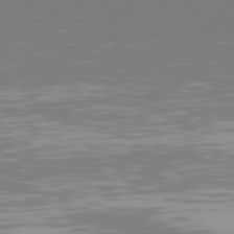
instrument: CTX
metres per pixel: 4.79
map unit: Hpe
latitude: 77.6694
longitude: -141.8394
